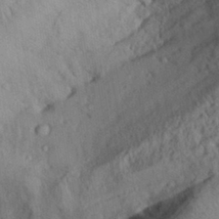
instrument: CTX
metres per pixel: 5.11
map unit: Aa
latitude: 30.5735
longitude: -134.1389
